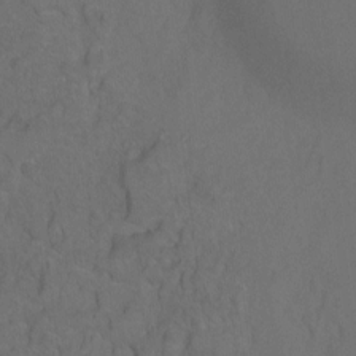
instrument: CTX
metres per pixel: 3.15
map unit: Ht
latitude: 0.0822
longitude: -38.2900
